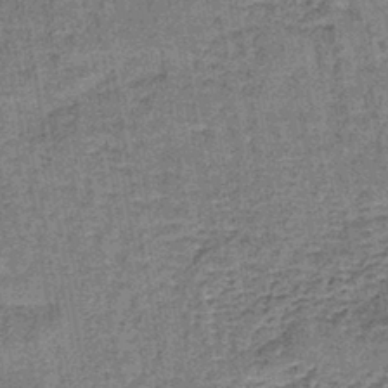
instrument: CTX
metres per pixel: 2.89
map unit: lHb
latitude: -41.3321
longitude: 58.1416
